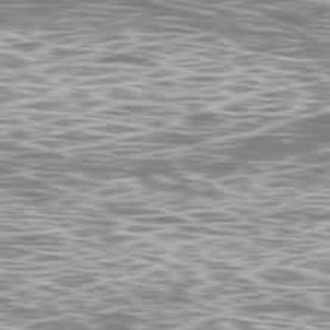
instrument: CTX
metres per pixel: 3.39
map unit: Ap
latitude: -79.8989
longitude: -71.8772
